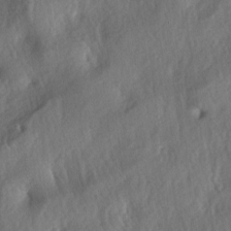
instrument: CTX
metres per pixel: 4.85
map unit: lAa
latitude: -5.0108
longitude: -124.8758
